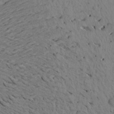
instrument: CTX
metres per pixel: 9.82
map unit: Aa
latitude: 16.9703
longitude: -144.1200
